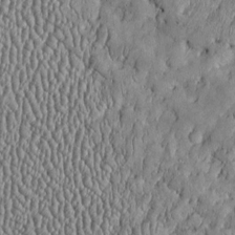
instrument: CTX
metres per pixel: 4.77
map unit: Htu
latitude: -6.7652
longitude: 157.4076
